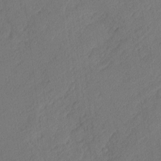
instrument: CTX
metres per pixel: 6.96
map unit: Nhu
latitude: 1.3481
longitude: -77.1025
